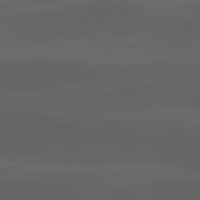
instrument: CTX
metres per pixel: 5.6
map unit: lApd
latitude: 80.2900
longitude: -89.7639
